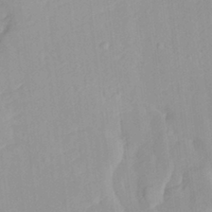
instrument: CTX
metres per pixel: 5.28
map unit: HNhu
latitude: 3.8394
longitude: 3.8800
